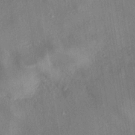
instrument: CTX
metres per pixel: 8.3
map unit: eHh
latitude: -40.7841
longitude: 119.7100
